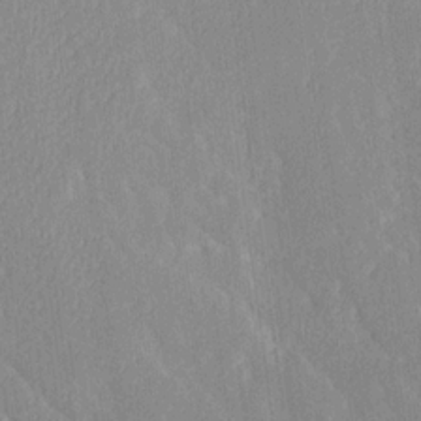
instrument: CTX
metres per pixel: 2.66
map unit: Ave
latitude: 20.6491
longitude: -136.8002
